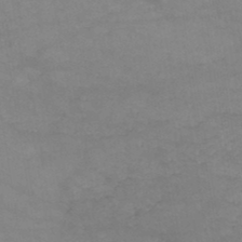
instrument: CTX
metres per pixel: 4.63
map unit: HNb
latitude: -45.6722
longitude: -37.1214
